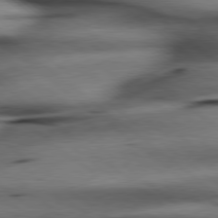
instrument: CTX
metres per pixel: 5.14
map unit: lApd
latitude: 79.1781
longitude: -140.6679
